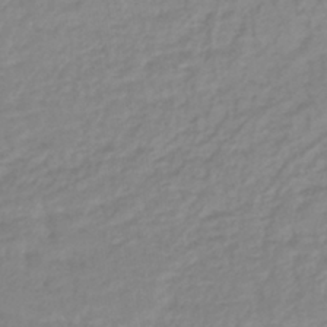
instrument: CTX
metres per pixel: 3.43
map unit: lHb
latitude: -41.1242
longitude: 71.0109
